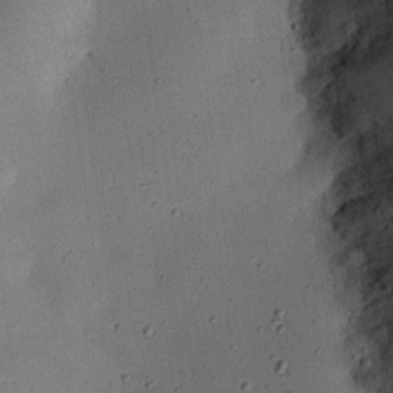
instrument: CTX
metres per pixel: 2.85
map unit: eHh
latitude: 25.0647
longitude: -71.3481
